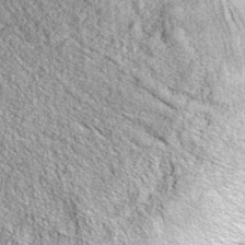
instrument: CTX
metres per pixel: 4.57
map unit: eAb
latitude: 36.9136
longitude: 106.9919
